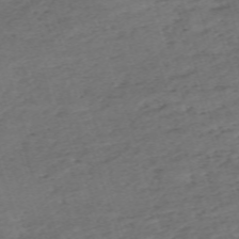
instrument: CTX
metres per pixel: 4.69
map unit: eHh
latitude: -62.7652
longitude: 53.9745
